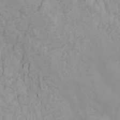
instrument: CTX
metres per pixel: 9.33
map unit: Nhu
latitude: -0.3118
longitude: -76.8758
